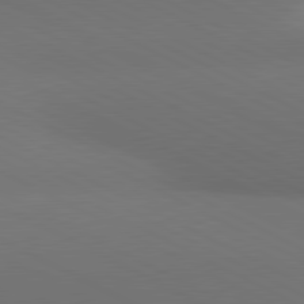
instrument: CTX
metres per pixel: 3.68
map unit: lApd
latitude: 80.9892
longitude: 138.3873
